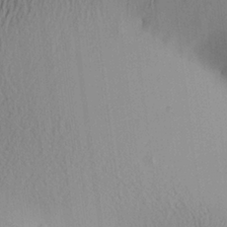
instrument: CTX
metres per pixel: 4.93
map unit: Aa
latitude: 25.9150
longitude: -136.2901
